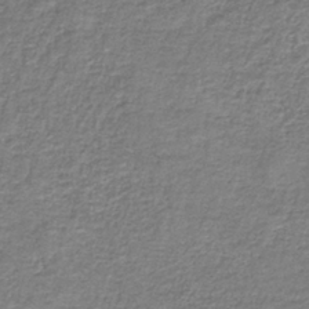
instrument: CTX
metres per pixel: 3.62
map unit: eAb
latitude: -36.0283
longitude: 52.3495
